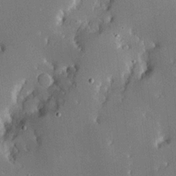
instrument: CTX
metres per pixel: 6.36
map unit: Hve
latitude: 17.4049
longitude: 150.6707
